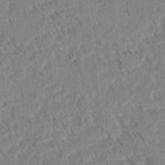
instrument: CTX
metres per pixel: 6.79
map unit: lAvf
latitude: 3.1592
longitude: -105.1215
